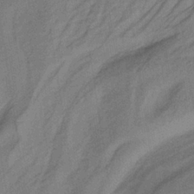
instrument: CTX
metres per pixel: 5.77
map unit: lHb
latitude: -35.1053
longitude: 70.8786
